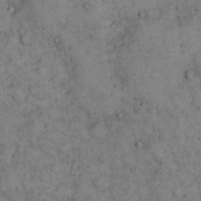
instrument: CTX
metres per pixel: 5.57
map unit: eHh
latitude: 16.5357
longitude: -62.0822
